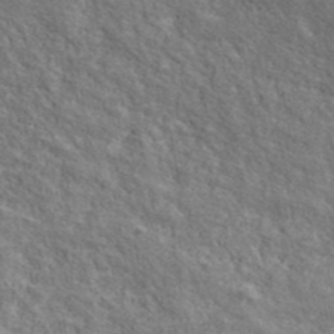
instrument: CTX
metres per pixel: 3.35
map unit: eHh
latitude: 43.8772
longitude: -88.9892
